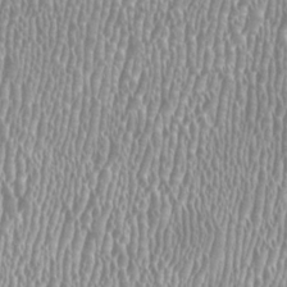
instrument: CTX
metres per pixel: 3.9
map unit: HNhu
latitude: -0.1039
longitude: 0.0472
